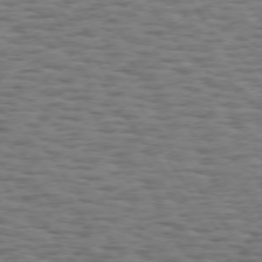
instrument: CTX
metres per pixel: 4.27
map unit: Hpe
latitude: 74.3656
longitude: -132.3845
